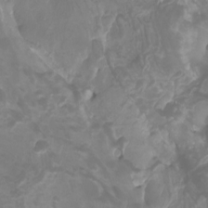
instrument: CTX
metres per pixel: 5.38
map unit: Nhu
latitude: -10.1984
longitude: -75.2726
